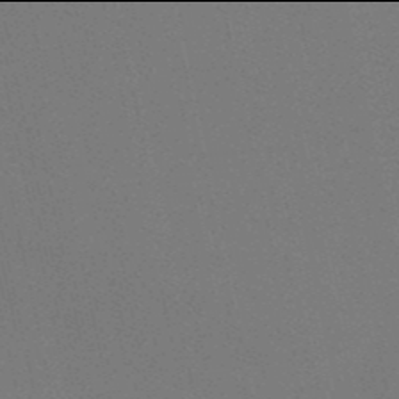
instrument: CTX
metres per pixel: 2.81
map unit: HNb
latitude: -50.0094
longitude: -52.2901
